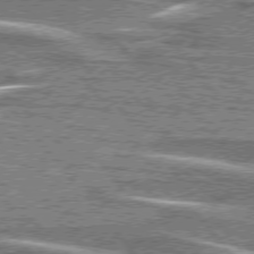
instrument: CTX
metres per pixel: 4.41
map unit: lApd
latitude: 76.0822
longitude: -80.0444
